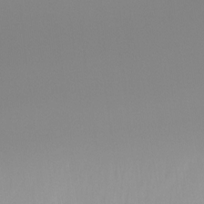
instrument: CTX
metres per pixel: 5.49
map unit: Ht
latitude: -13.6722
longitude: -51.3859
